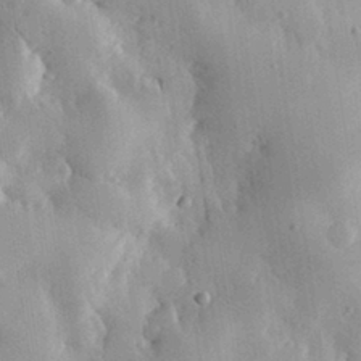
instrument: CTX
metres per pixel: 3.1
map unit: eHh
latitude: 30.5357
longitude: -79.5749
